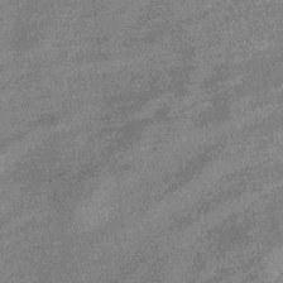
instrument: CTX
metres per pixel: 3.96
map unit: eHb
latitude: -33.0109
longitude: 75.6911
